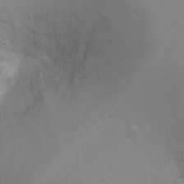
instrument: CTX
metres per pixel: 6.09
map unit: Ht
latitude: -7.5021
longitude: -20.7624
